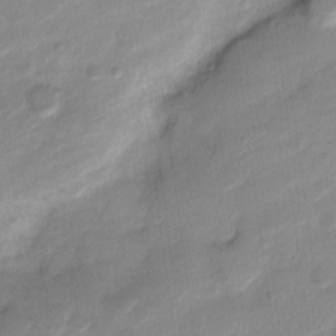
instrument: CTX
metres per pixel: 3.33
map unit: Nve
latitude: -18.4629
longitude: 107.7478
